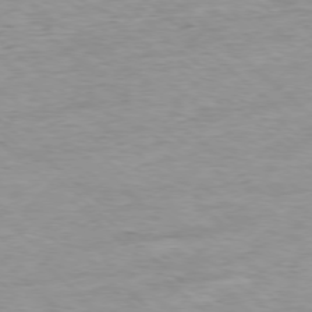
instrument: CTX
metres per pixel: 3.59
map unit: Ap
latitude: -77.4643
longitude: -93.1214
